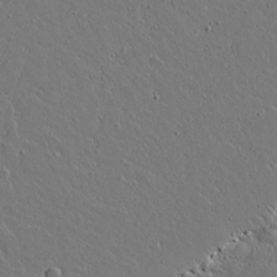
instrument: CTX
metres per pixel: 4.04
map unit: lAvf
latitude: 16.4223
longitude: -127.9717
